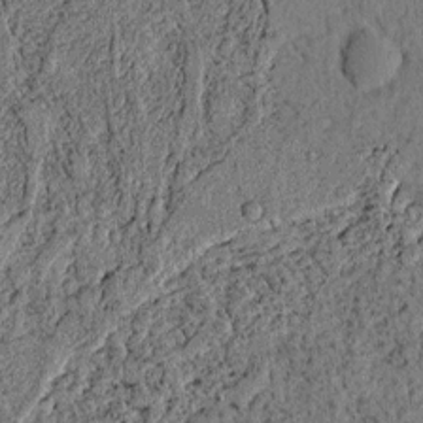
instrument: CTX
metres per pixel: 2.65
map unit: lAvf
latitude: 4.1200
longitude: 158.1416
